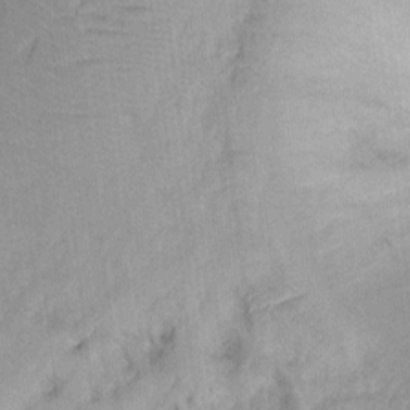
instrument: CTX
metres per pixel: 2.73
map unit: Ht
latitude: -1.8801
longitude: -33.0458
